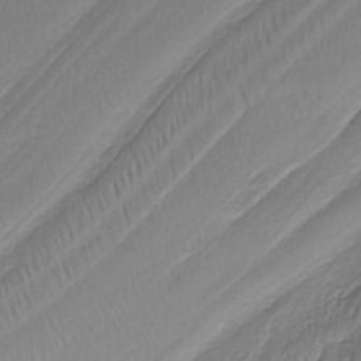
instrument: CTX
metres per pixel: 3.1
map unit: lHb
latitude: -37.4832
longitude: 58.7841
